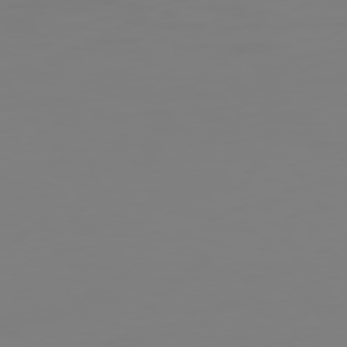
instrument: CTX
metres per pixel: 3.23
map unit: Hpe
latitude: 74.5357
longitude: -126.5168
